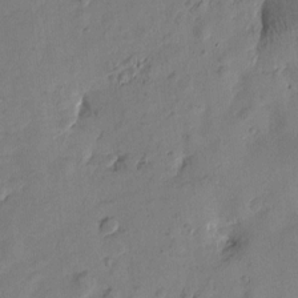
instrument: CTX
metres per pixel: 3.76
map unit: Htu
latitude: -3.4454
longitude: -176.4790
